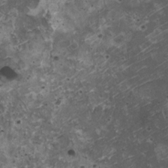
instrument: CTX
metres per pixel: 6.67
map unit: HNhu
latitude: 3.1214
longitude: 3.6721
